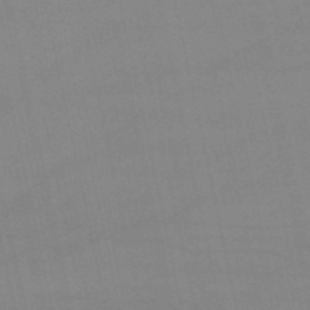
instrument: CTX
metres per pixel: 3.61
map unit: lHb
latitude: -46.4818
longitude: 70.1228
